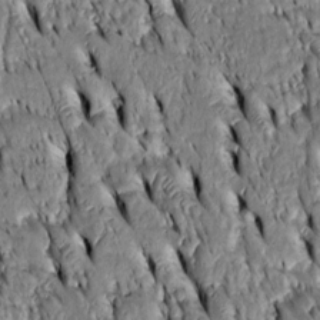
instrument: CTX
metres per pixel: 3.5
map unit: Htu
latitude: -3.8044
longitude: 151.8422
